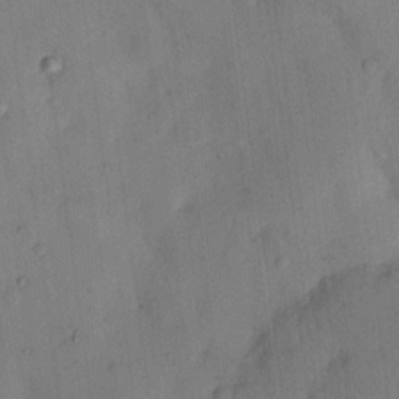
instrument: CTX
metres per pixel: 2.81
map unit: eHh
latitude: 13.7639
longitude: -62.7058
